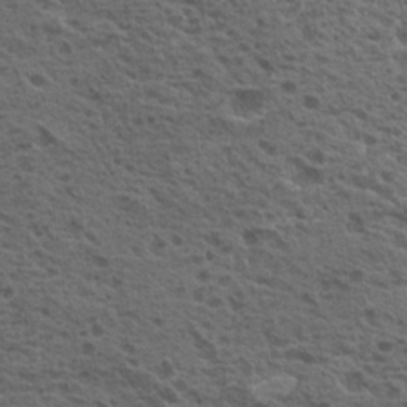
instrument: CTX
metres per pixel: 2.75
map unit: Hto
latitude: 19.4048
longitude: -31.9339
